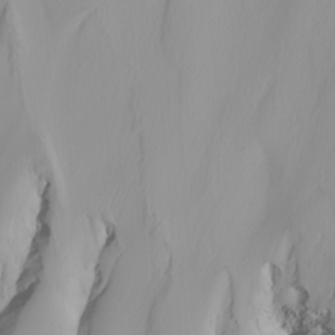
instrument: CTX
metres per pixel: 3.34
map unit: Nhu
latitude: -4.3306
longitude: -94.0444
